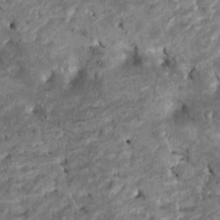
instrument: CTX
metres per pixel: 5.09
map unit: Htu
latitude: -7.4265
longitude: 145.6911
